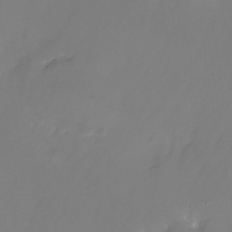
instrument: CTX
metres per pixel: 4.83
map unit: Nhu
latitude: -25.3321
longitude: -71.4048
